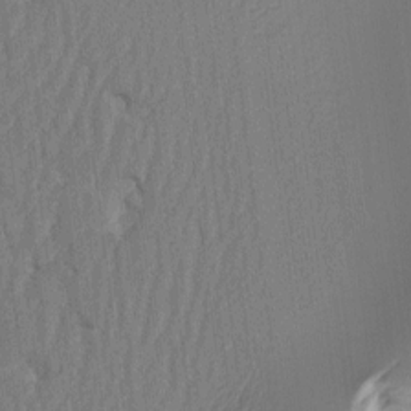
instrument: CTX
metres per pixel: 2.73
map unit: HNhu
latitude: -1.8045
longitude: 14.4251
